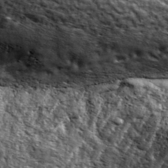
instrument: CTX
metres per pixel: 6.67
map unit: ANa
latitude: 41.1592
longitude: -86.9136
